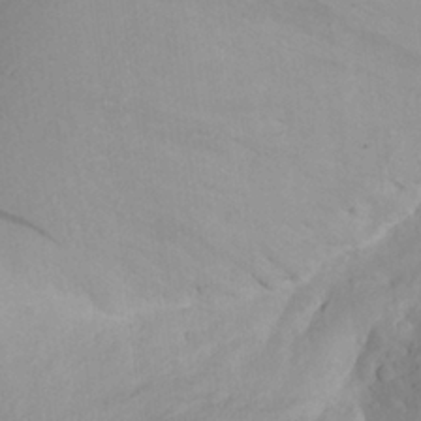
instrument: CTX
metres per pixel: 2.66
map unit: Aa
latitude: 26.1767
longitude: -147.3482
